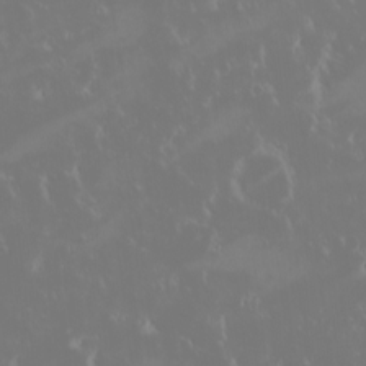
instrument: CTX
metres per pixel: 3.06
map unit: eHh
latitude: -2.0472
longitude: 20.0850
